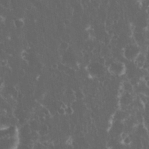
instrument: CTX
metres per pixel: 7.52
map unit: eHh
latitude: 34.0633
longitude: -61.9339
